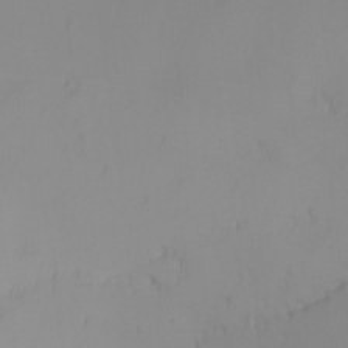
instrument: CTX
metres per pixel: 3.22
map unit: Nhu
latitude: -5.5021
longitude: -69.8772
